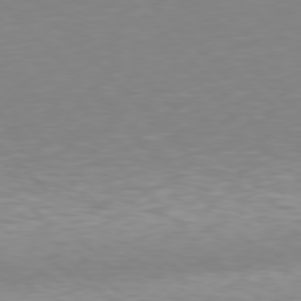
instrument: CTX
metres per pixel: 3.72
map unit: Hpe
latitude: 77.4804
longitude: -174.7246
